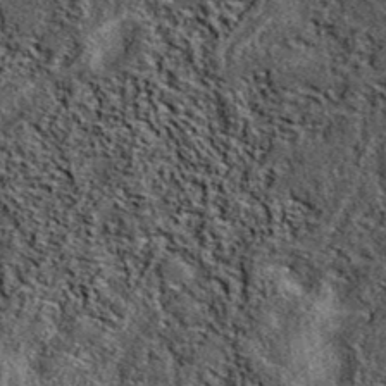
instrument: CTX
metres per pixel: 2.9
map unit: eAb
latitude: 38.5924
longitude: 107.2565
